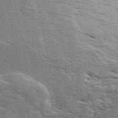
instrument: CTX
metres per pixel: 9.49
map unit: ANa
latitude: 49.9717
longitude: -82.4978
